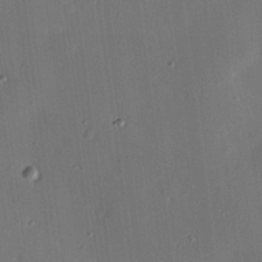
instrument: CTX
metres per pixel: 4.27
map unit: eHh
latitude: 22.6112
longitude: -90.9892
